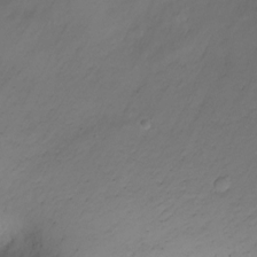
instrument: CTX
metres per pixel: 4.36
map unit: Ht
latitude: -2.1416
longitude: -29.3293
